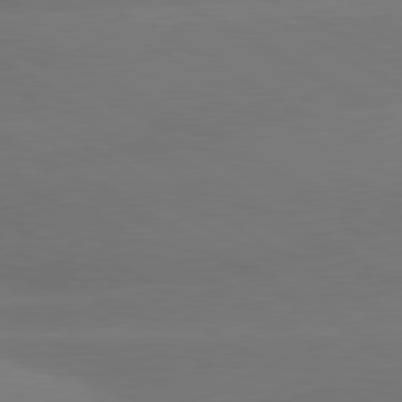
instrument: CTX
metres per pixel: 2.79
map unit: lApd
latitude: 80.6301
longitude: -149.7261
